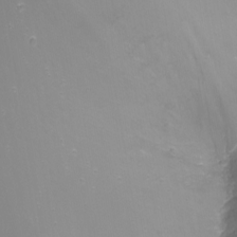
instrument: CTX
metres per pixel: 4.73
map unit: Nhu
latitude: -8.2739
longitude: -81.2537
